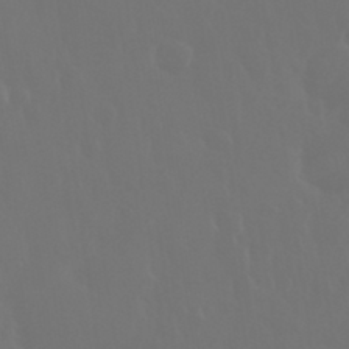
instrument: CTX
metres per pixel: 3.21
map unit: eHh
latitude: 33.8772
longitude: -58.6302
